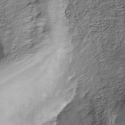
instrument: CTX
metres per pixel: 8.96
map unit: Nhu
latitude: -38.2362
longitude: -81.5371
